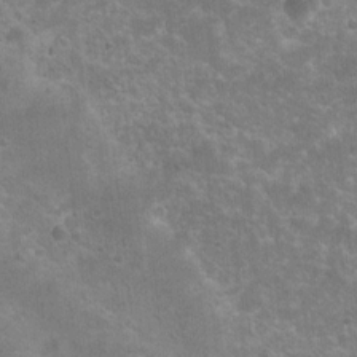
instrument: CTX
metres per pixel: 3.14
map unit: Nhu
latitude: 8.7624
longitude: -22.1578
